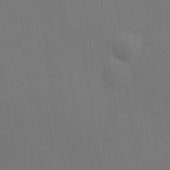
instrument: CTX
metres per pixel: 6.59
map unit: Hve
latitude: 19.0080
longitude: 150.7463
